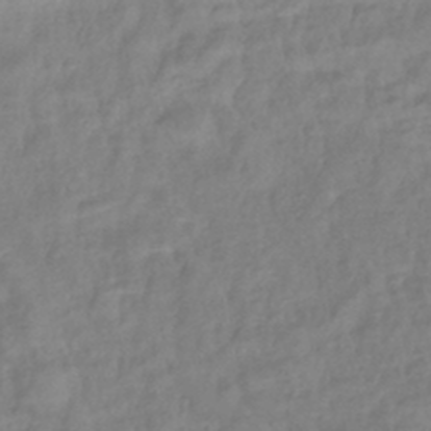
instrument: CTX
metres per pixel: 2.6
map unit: lHb
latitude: -42.5006
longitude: 81.8423
